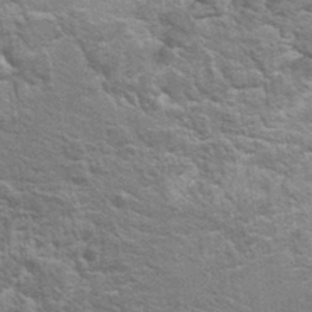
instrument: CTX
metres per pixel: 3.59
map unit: Hto
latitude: 23.5560
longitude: -47.3482
